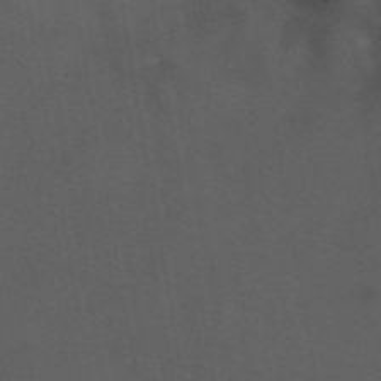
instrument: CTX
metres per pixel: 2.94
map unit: eAb
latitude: 43.8394
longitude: 106.0283
